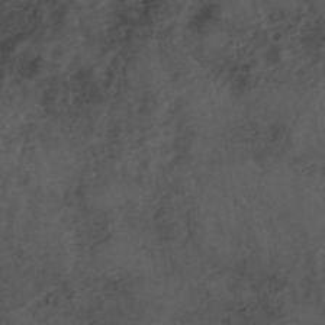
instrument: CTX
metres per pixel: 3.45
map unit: ANa
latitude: 41.2348
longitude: 53.0864
